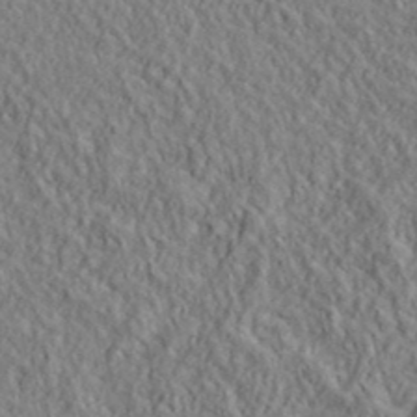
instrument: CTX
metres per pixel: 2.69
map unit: lHvf
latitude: 39.5938
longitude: -89.8395
